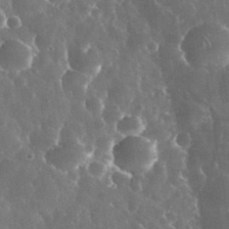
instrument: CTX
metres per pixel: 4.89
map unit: eHh
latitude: 34.7813
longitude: -58.0822
